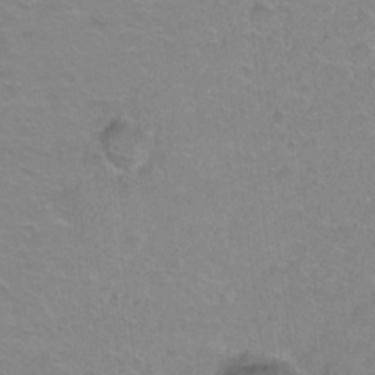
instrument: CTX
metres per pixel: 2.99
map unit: Ht
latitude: 1.9528
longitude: -32.7435
